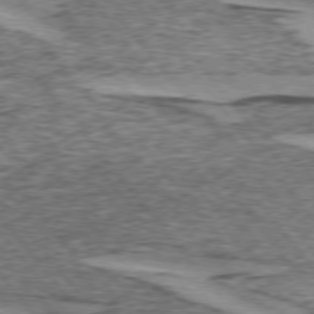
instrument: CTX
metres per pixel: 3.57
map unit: lApd
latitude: 74.6302
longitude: -76.9513
